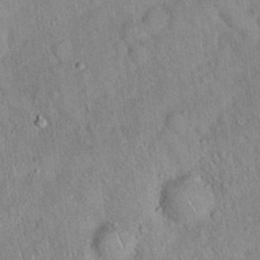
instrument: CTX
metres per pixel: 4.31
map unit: Hto
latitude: 18.5168
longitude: -52.7058
